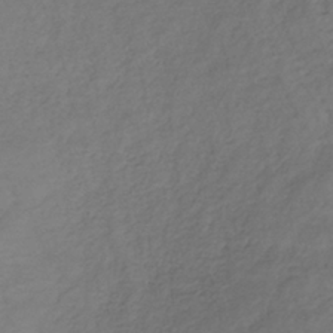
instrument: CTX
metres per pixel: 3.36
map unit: lHb
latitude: -35.3321
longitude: 67.8044
